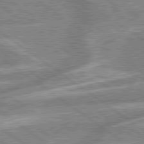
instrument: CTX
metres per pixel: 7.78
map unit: lApd
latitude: 79.5749
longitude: -168.7624
